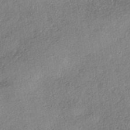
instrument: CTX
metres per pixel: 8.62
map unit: eHh
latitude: -41.9178
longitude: 120.3117
